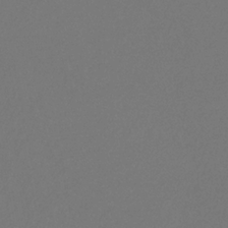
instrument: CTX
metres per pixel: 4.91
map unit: eHb
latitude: -30.6518
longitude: 66.3306
